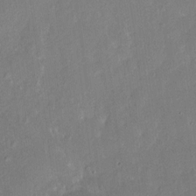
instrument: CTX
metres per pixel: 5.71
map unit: HNhu
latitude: 6.4790
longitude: 3.1809
